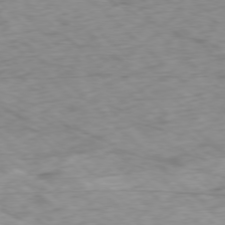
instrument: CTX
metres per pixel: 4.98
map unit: Ap
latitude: -77.5021
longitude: -79.5182
